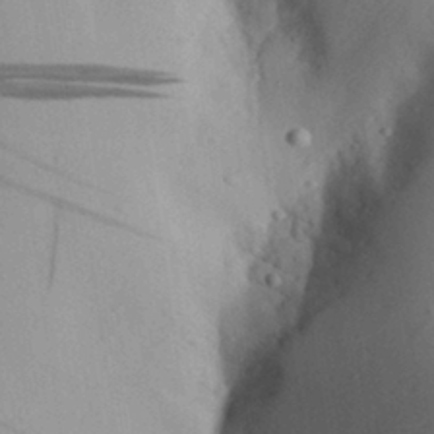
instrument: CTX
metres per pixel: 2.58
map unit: Aa
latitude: 29.8016
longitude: -135.6316
